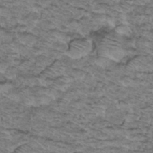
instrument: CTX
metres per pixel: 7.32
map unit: Hto
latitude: 37.5371
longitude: -46.7813
